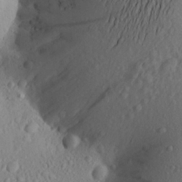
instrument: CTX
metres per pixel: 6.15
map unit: Aa
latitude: 21.6694
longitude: -145.4426
